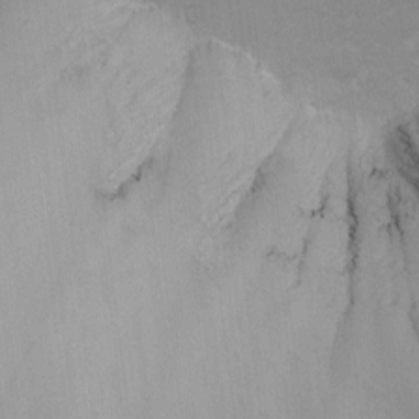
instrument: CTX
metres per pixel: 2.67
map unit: Nhu
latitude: -6.9163
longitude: -80.2711
